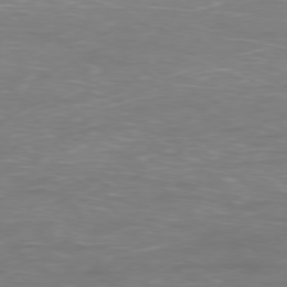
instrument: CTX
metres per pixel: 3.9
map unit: Ap
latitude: -78.2739
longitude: -95.2537
